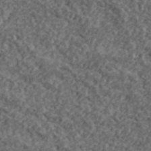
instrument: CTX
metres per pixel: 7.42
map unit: lHvf
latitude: 40.2333
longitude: -87.5560
